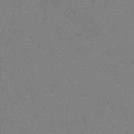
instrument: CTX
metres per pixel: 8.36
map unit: lHb
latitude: -48.4440
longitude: 82.4629
